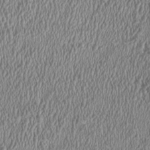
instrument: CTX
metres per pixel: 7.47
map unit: HNhu
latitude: -0.8219
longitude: 1.7289
